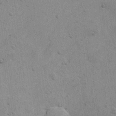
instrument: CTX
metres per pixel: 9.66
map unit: Hto
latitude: 11.4804
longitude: -36.9702
